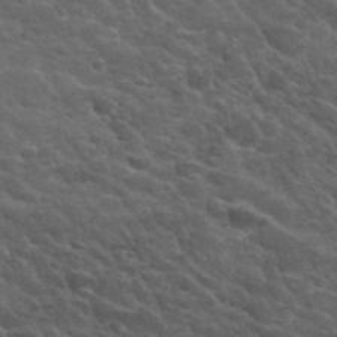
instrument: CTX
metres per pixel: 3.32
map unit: Hto
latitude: 33.6694
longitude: -50.2333
